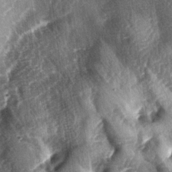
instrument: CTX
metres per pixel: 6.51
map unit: lAa
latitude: -4.7463
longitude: -126.5168
